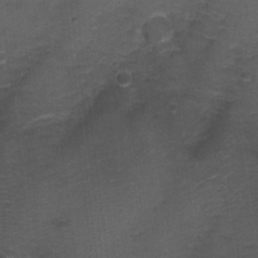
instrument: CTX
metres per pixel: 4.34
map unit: Aa
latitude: -8.4251
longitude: -71.8772
